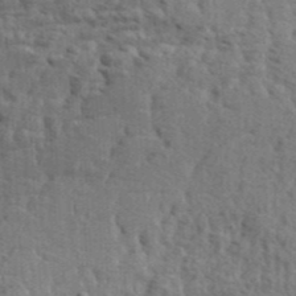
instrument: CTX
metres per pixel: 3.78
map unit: Aa
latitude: 30.5168
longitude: -135.2537
